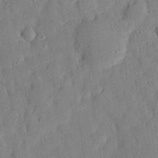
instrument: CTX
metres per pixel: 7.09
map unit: eHh
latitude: 27.9150
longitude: -77.3481
